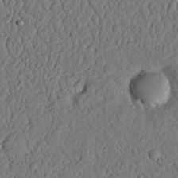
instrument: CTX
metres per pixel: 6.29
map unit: Nhu
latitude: 20.8380
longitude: -77.5371
